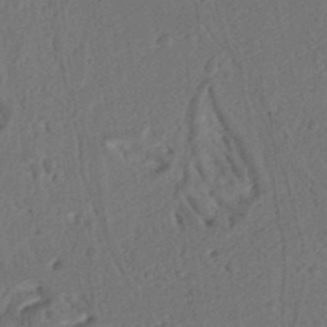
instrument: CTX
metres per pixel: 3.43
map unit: Ht
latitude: 13.1781
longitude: -74.8002
